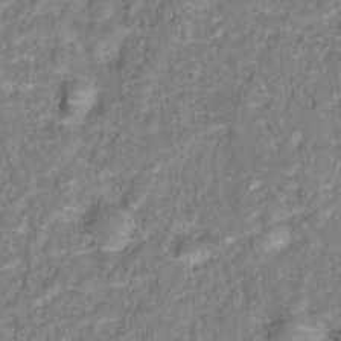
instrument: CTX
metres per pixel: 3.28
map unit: Hto
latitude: 16.7057
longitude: -42.5168
